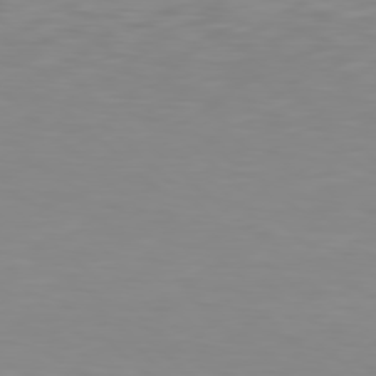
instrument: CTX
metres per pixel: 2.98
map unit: Hpe
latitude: 77.8016
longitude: -163.0270
